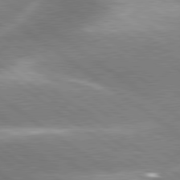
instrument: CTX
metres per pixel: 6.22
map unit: lApd
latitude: 80.3467
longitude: -119.5749
